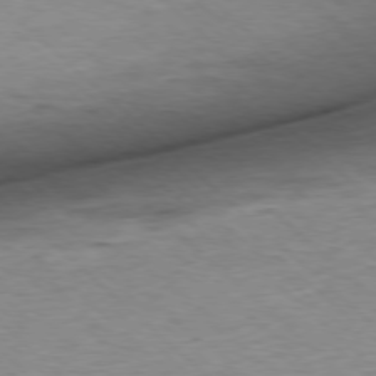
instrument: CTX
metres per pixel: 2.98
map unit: Ap
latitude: -77.7100
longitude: -93.6505
